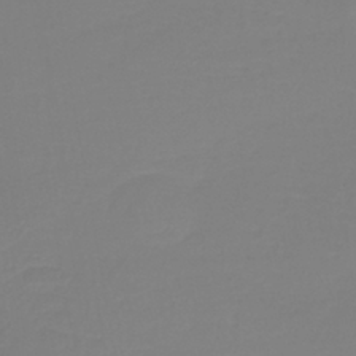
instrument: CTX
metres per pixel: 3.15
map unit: lHb
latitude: -41.2943
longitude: 60.5385
